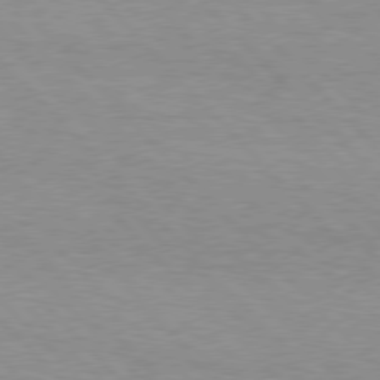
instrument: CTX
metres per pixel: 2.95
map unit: Hpe
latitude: 77.0458
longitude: -152.3656
